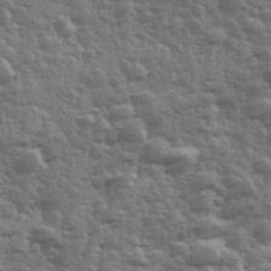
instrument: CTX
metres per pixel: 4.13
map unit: Ave
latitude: 12.1767
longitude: -103.4048
